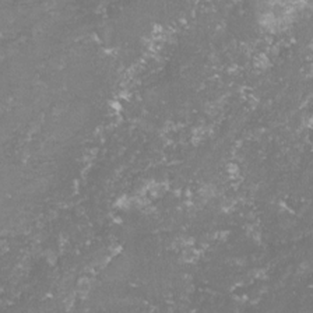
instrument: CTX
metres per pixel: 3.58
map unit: lHvf
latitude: -15.4077
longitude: -98.5923
